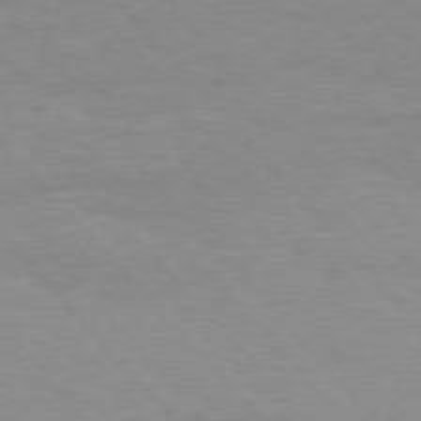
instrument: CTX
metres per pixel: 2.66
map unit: Ap
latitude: -76.7085
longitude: -88.2145
